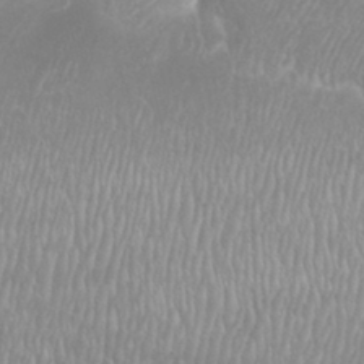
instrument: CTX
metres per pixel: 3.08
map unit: Htu
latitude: -8.8408
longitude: -76.2900
